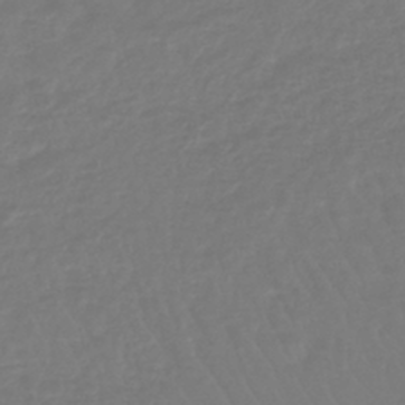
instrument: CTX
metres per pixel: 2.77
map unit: lHb
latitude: -42.3873
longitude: 67.7289
